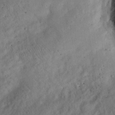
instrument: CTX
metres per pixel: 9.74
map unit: eHh
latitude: 25.7071
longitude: -68.8569
